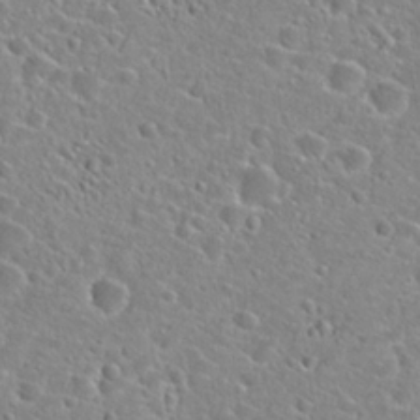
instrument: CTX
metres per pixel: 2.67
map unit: Hto
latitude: 24.1011
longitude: -46.3845
